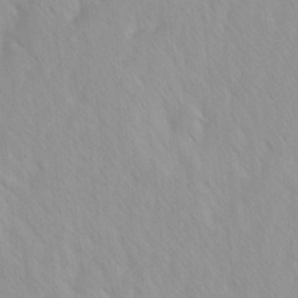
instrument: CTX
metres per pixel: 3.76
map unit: Ave
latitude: -1.3132
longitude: -112.9703
